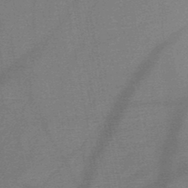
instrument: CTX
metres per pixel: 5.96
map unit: HNb
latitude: -47.1620
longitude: -39.9339
